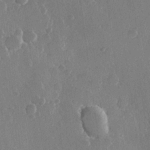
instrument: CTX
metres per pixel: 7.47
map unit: Hve
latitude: 22.3467
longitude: 148.5952
